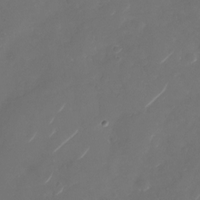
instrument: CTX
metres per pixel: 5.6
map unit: Nhu
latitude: -29.1053
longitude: -70.9136
